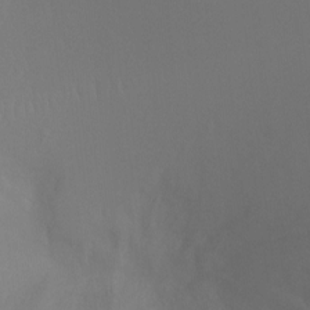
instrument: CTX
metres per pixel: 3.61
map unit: Ht
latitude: -9.3321
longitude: -33.3104
